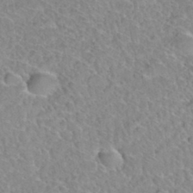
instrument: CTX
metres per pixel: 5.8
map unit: Hto
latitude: 35.0269
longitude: -48.1956
